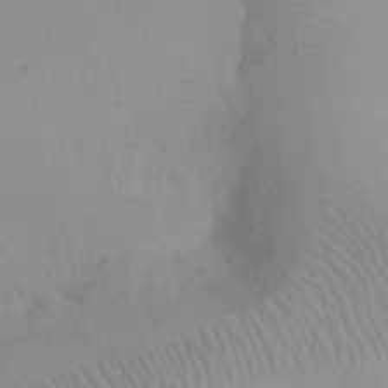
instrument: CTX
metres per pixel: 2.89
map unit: eHh
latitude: 24.4978
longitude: -66.3467
